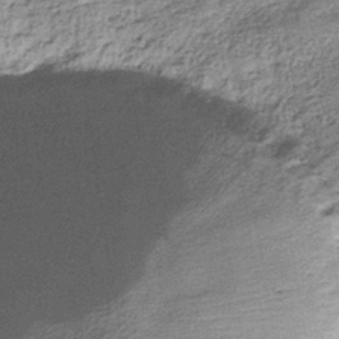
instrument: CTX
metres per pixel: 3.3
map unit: eHb
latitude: -37.5966
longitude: 79.1053
